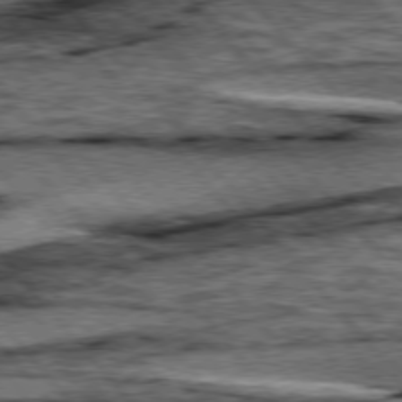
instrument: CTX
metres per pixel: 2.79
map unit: lApd
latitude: 76.5545
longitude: -71.0836
